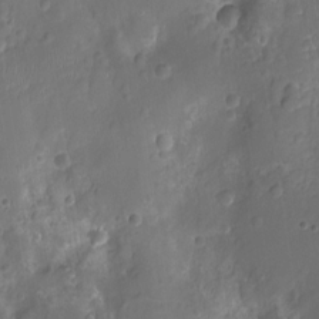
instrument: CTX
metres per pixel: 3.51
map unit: Ht
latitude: -10.3873
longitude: -21.8961
